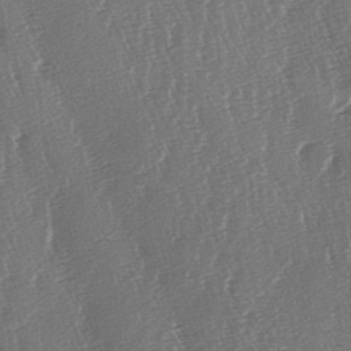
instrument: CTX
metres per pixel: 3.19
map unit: lAa
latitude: -7.1809
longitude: -129.4993
